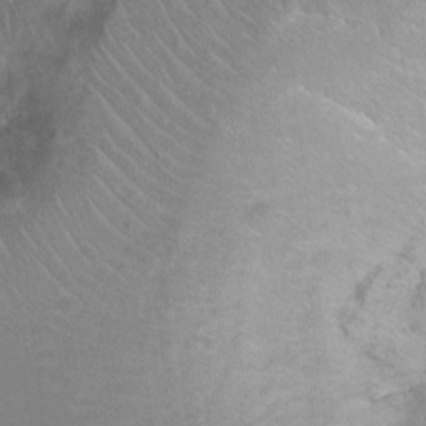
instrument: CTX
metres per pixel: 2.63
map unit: Ht
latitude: -2.3117
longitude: -26.8191
